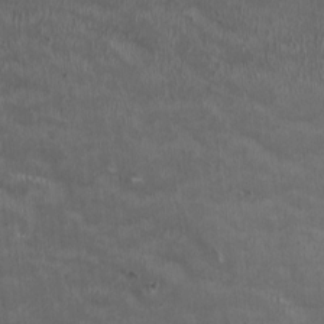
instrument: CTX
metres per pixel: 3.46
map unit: HNhu
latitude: 0.1766
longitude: -3.5182
